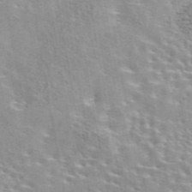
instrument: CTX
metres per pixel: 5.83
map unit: eAb
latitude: 44.1389
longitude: 110.1794
